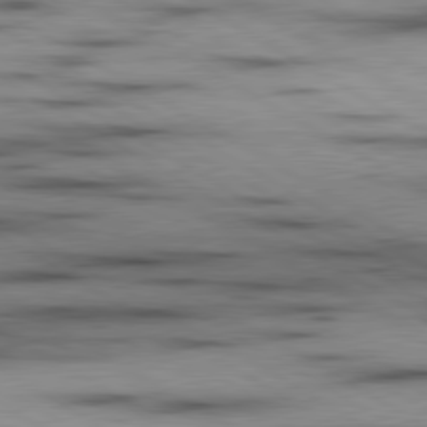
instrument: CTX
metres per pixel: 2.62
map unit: lApd
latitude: 80.0822
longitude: 157.7855
